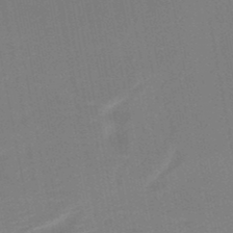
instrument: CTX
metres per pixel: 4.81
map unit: HNb
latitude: -49.0298
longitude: -48.3089
